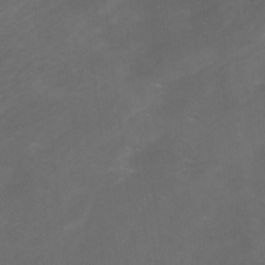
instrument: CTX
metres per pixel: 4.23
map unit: Ave
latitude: 1.4048
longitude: -111.4993
